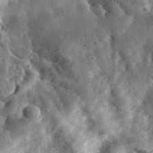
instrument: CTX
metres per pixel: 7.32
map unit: eHh
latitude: 34.0255
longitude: -78.8380
